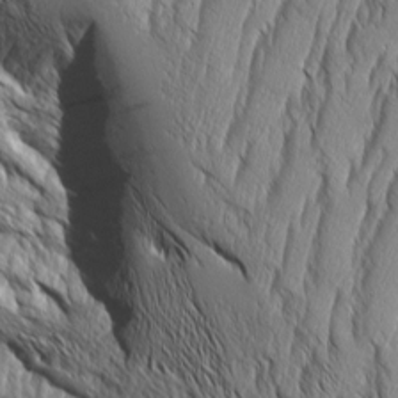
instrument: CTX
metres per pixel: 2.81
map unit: Aa
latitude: 8.6869
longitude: -129.1592
